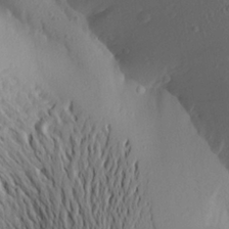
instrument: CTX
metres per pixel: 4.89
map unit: Aa
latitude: 25.3481
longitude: -149.4049
